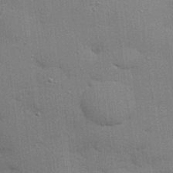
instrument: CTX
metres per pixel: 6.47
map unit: eHh
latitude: 28.4412
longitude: -82.8569
